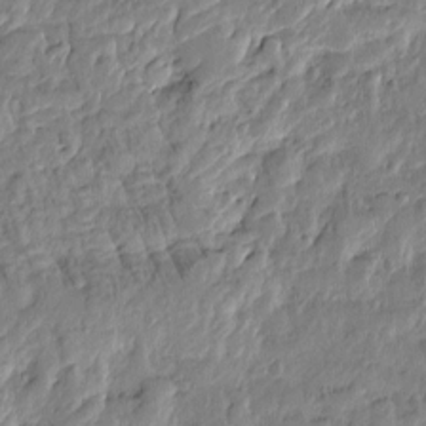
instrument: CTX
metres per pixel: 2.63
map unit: Htu
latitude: -2.9730
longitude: 178.8030
